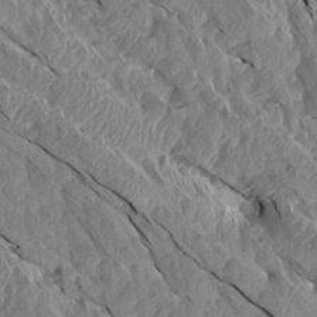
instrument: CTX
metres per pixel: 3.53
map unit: Aa
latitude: 14.9892
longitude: -145.1403
